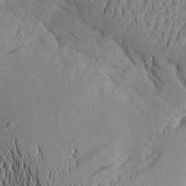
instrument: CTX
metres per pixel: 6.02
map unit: Aa
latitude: 20.1767
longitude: -145.1403
